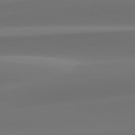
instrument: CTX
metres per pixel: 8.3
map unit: lApd
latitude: 81.9717
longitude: -162.6869
